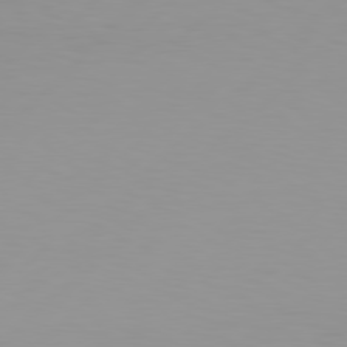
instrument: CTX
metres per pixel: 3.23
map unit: Hpe
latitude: 77.9528
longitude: -138.6679
